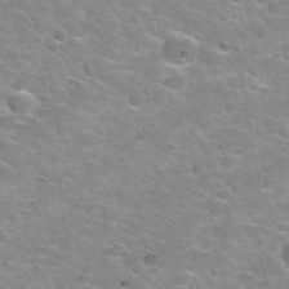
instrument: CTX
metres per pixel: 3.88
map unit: Nhu
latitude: 32.2144
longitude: -53.7260
